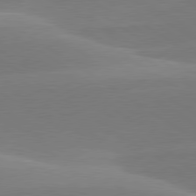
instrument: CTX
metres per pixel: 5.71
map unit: lApd
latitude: 79.9528
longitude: -94.8002
